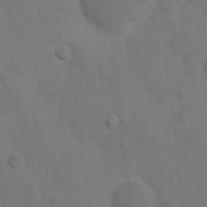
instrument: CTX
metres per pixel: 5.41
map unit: Nhu
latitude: 6.6490
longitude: -24.0633
